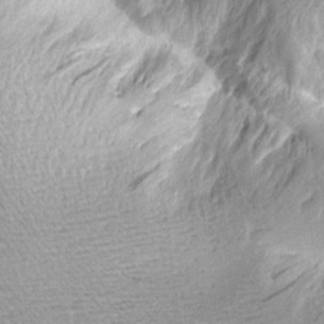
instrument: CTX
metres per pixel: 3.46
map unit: Aa
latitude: 10.1956
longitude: -128.1389
